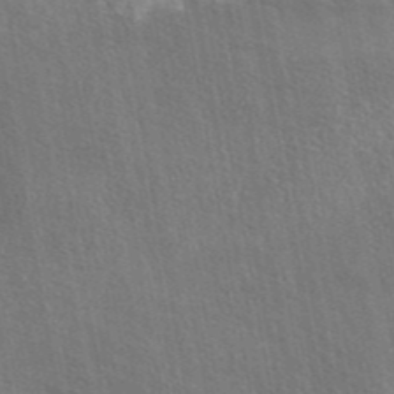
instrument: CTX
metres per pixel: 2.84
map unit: eAb
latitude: 43.2915
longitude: 113.7289
